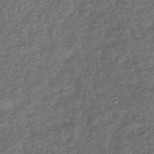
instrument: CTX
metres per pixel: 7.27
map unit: eHb
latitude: -39.6911
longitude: 81.0865
